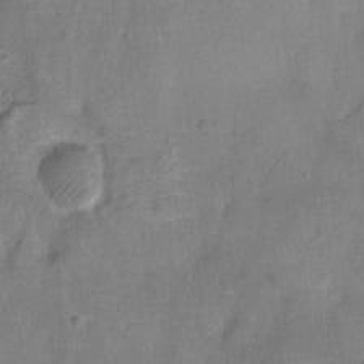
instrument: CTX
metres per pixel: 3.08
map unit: Ht
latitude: -9.6155
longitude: -22.4601
